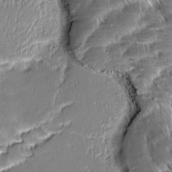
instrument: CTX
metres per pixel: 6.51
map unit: Aa
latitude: 8.7246
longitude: -132.9703
